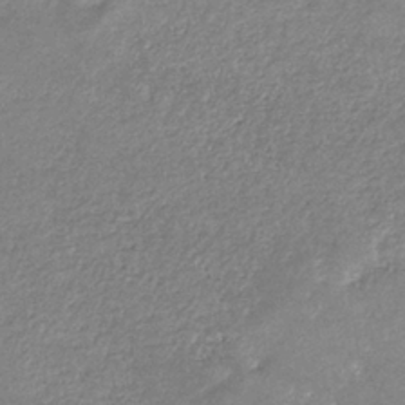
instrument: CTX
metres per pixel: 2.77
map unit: eHb
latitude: -33.9556
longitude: 73.5966
